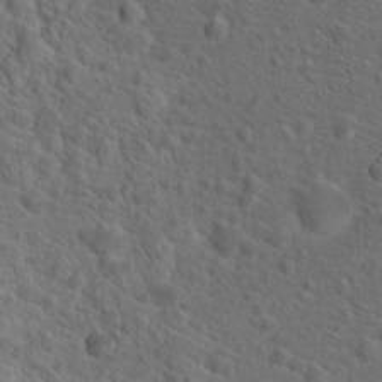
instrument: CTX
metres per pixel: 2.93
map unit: Hto
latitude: 19.7260
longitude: -38.7435
